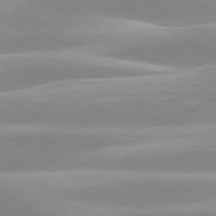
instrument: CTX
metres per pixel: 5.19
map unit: lApd
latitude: 80.0255
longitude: -128.1767
